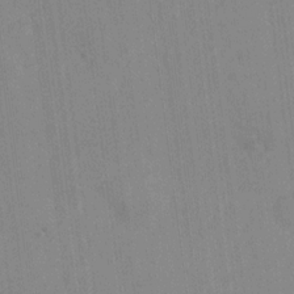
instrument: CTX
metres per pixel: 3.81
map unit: Nhu
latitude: 13.6883
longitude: -36.0633
